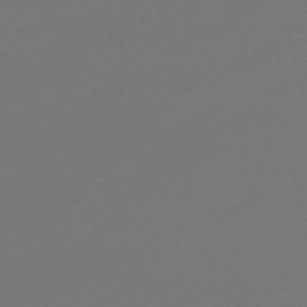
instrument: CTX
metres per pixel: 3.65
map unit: lHb
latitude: -45.0864
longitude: 78.4818
